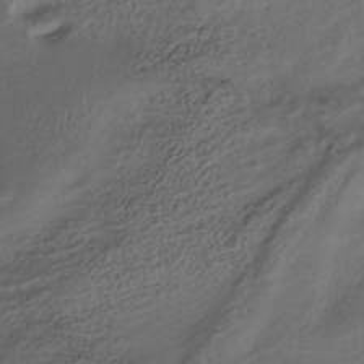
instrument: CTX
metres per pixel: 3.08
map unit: HNhu
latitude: -39.6155
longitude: 97.6533
